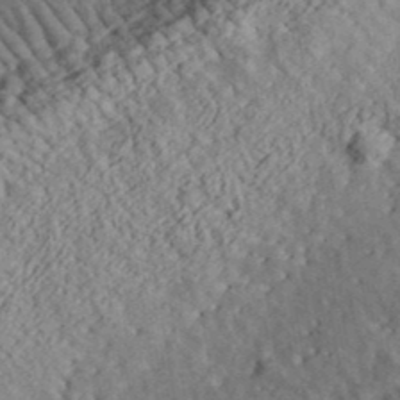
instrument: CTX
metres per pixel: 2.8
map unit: lHvf
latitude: 39.9717
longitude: -88.3468
